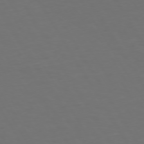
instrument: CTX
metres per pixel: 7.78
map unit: Hpe
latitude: 72.3090
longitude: -126.8569
